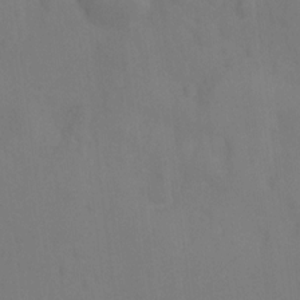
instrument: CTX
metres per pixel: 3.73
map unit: Hto
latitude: -0.5763
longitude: -34.0822
